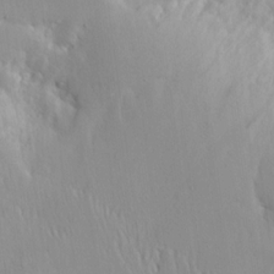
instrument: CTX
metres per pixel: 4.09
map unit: Aa
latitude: 13.2159
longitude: -143.1781
